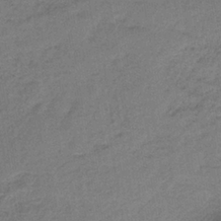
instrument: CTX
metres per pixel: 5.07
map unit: lHb
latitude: -35.0864
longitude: 62.6896
